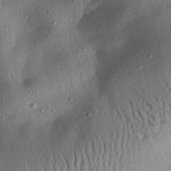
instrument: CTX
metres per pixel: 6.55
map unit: Aa
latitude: 28.8191
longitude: -134.9702
